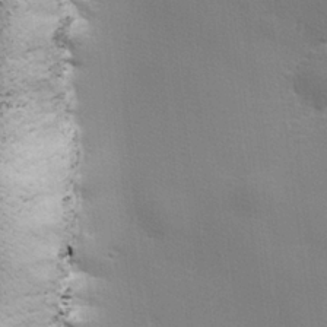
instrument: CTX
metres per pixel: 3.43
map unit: lHvf
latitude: 25.3859
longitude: 143.6155
